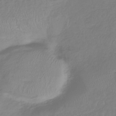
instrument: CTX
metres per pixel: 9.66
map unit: lHb
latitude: -36.9352
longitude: 69.8044
